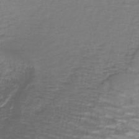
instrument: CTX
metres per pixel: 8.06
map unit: lHb
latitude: -43.2753
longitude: 59.2564
